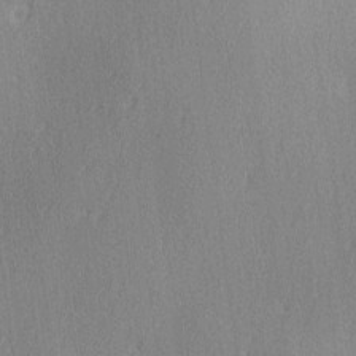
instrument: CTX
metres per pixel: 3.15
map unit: Ave
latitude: 3.1592
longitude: -112.0255
